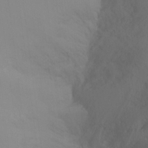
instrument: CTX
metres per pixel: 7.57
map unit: Ht
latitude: -16.6897
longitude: -48.2900
